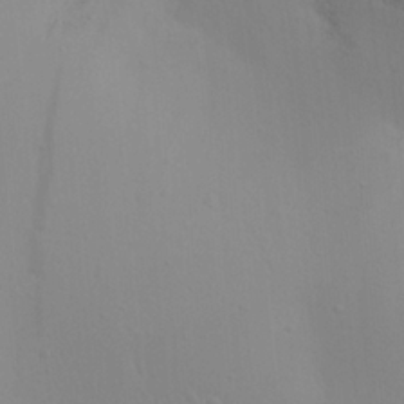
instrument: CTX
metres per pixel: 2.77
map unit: Aa
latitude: 23.8583
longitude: -136.3468
